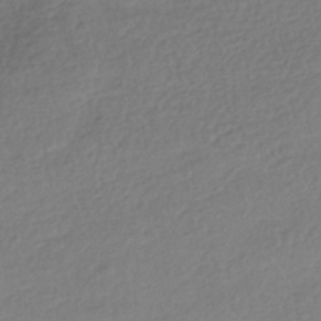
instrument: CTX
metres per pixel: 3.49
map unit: HNhu
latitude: -42.1983
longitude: 97.2754
